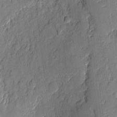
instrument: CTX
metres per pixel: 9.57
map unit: eHh
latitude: 6.0822
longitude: -73.2726
